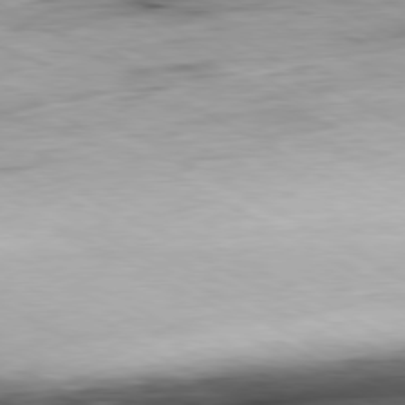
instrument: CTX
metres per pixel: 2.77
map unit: Ap
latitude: -80.6330
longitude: -83.9150
